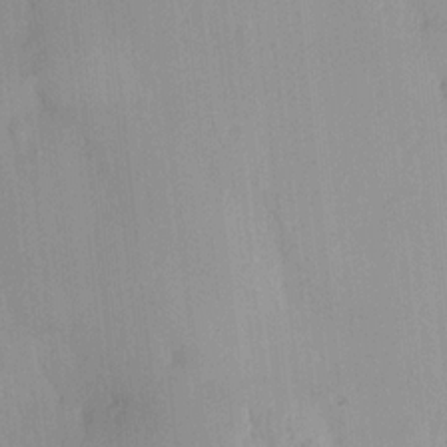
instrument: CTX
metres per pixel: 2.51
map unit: HNhu
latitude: 14.2334
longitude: 12.8219
